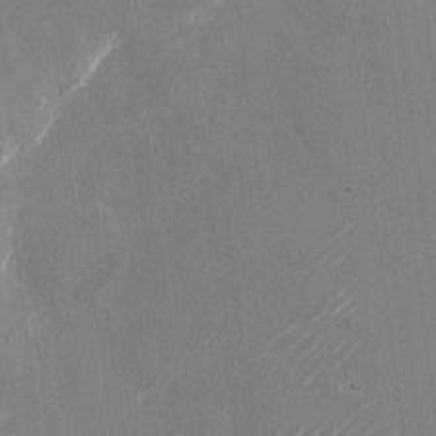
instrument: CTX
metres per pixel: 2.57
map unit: Nhu
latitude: -22.2551
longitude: -72.4223
